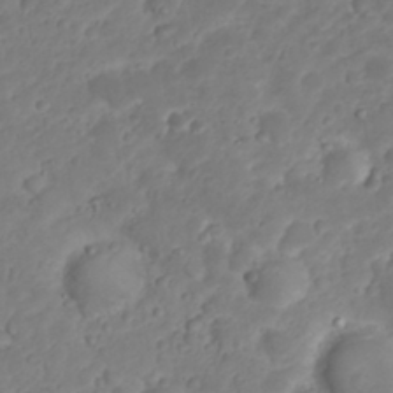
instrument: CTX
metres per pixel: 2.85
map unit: Nhu
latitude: 23.6127
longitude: -59.9906
